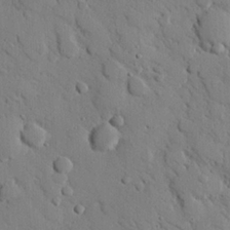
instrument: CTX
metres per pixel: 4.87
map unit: eHh
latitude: 25.7638
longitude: -78.4223
